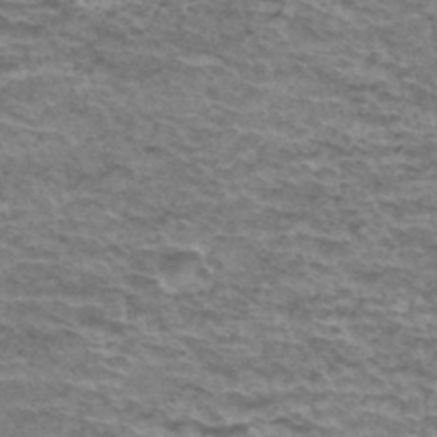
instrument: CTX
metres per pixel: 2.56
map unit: Hto
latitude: 36.4412
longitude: -42.6868
